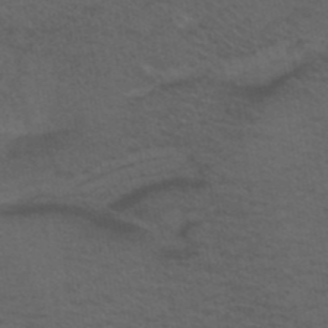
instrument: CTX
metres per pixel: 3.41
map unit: ANa
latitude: 40.3845
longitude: 29.1242
